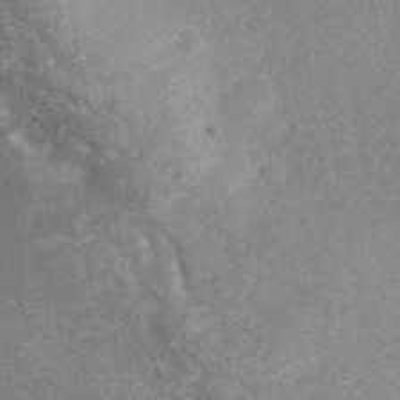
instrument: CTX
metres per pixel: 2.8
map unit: Nhe
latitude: -41.9745
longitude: -110.3279
